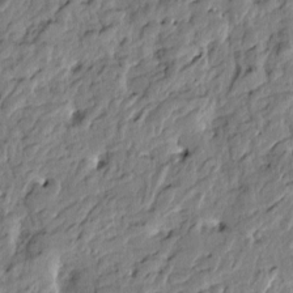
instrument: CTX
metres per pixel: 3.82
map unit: Htu
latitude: -2.9919
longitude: 179.2565
